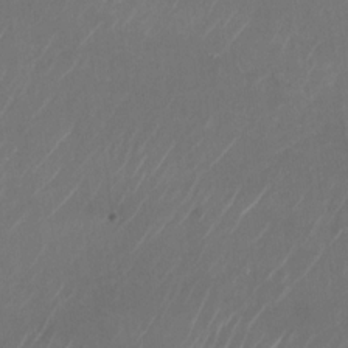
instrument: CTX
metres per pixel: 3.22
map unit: Nhu
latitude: -28.3117
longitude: -70.5923
